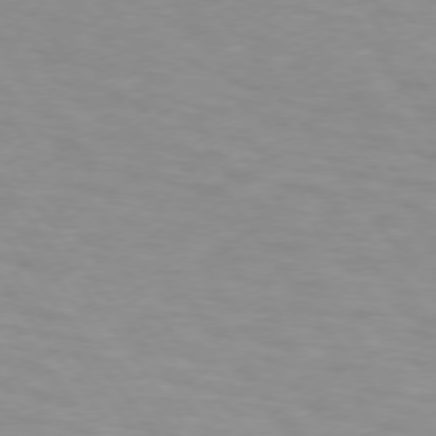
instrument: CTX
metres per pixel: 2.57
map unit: lApd
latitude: 74.3089
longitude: -59.9150
